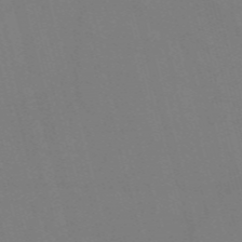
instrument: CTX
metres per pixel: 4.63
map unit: Nve
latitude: -58.5384
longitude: 61.8611
